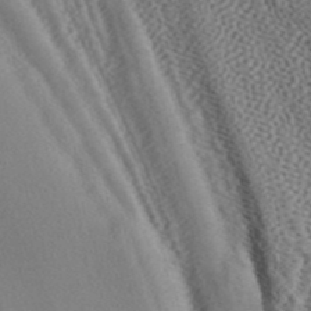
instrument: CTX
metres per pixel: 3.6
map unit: ANa
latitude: 42.5168
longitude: 54.9920
